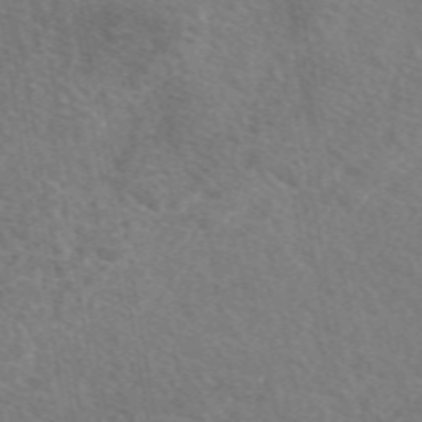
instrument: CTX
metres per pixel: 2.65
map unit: eAb
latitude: 50.1200
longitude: 110.8408
